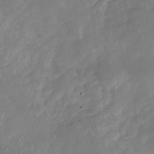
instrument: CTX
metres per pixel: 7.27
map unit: Nhu
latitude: -27.9178
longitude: -74.3656
